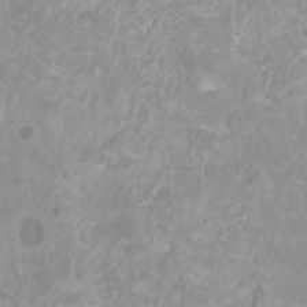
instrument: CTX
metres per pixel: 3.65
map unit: HNhu
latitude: -0.0094
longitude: 5.3698
